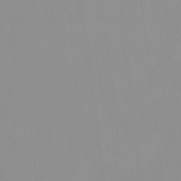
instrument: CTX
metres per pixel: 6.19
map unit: HNhu
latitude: -0.2740
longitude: -6.4790
